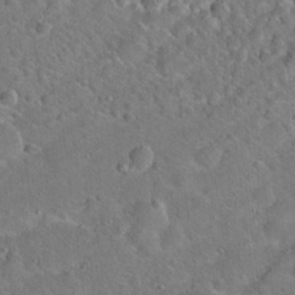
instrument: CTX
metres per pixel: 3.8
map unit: Hto
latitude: 20.0255
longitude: -50.2144
